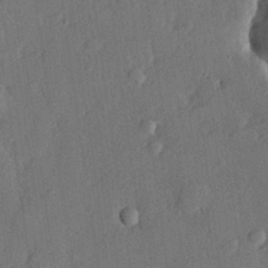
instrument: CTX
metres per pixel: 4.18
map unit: lHvf
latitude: 22.5735
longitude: 144.3873
